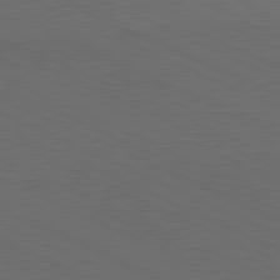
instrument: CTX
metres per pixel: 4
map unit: lApd
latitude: 81.4615
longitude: 148.3118
